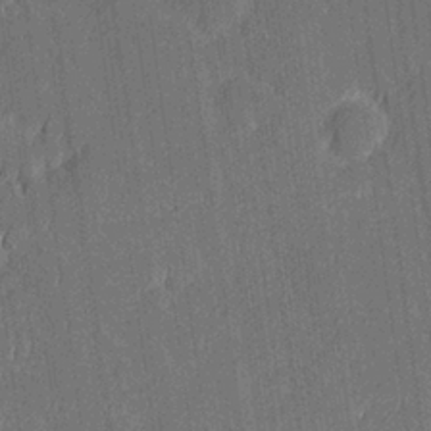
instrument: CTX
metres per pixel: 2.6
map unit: Hve
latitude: 26.9325
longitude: 144.4251
